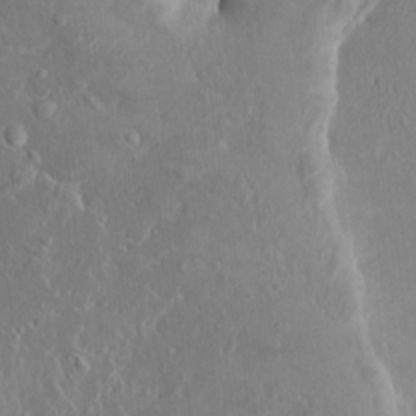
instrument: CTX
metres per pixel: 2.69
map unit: HNhu
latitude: 6.6490
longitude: -4.6490
